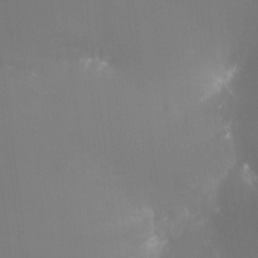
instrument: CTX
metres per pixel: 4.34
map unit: Nhu
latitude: -24.5763
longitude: -72.4412
